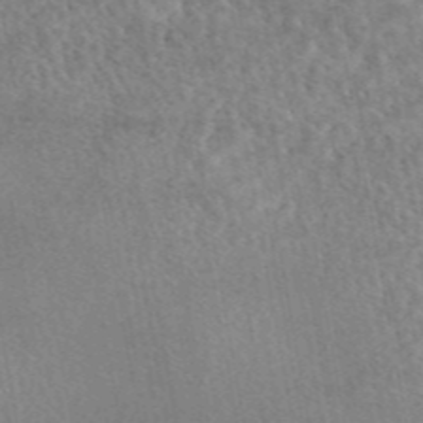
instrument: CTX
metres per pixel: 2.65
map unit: eAb
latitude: 44.8191
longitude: 115.8233
